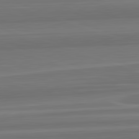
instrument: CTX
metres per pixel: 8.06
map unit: lApd
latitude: 82.8191
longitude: 169.0297
